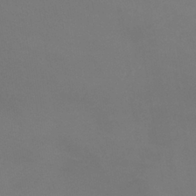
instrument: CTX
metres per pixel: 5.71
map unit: lHb
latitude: -38.7841
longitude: 74.4440
